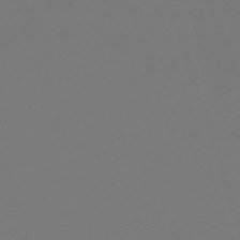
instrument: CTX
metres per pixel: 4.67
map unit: eHh
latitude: -63.4076
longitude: 53.4076
